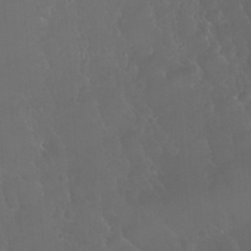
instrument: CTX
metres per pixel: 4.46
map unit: Nhu
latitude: 24.1766
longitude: -63.5371
